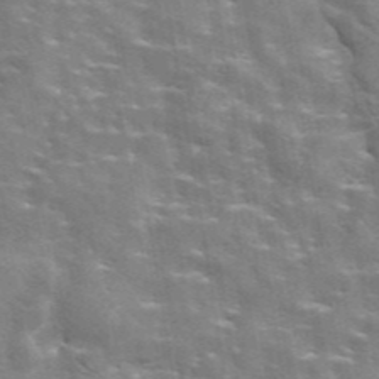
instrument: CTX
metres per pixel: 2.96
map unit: eAb
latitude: 44.4412
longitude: 112.0283
